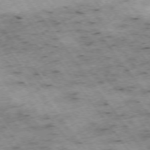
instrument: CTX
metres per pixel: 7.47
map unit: Hpe
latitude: -75.1243
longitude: 4.1605
